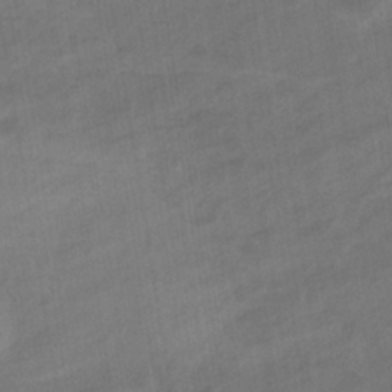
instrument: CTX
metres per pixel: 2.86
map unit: eHb
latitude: -36.5762
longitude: 79.3698
